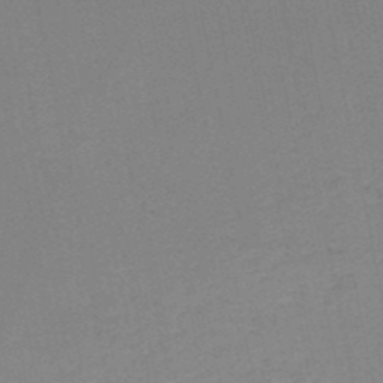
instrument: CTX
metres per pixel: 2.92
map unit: HNb
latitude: -51.1053
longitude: -52.4601
